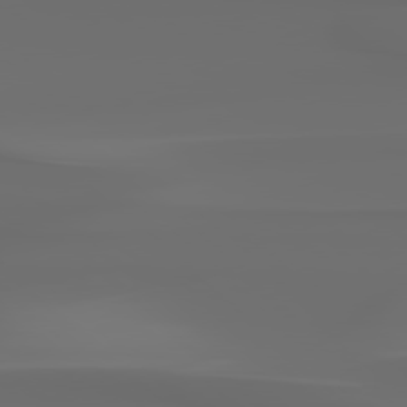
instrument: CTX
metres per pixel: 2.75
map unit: Hpe
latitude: 78.4034
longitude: -137.0837
